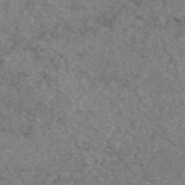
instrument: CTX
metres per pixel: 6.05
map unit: eAb
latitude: 47.9339
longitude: 116.0283
